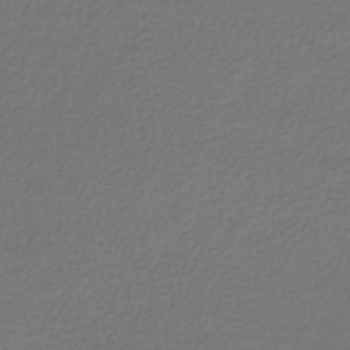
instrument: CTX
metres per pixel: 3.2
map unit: lHb
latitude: -41.6344
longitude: 72.6518
